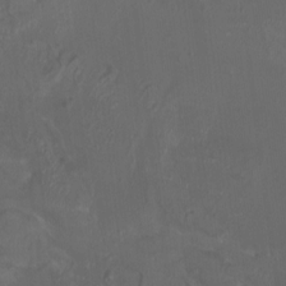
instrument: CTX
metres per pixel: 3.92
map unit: HNhu
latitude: 5.3482
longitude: 8.2928
